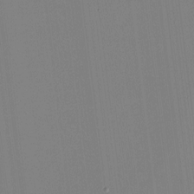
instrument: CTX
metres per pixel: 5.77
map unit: HNhu
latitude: -1.7289
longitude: -6.3467
